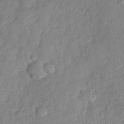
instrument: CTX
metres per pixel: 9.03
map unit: Nhu
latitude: -27.8422
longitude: -64.6490
